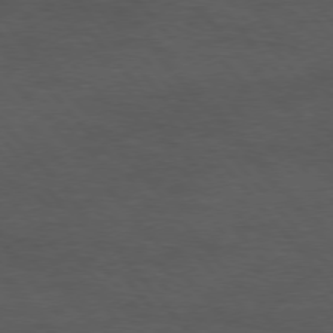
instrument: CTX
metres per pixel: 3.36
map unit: Hpe
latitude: 75.3104
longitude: -146.3846
